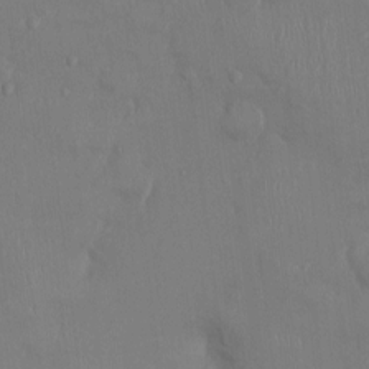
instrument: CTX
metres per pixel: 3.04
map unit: Ht
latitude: -4.3873
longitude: -13.8017
